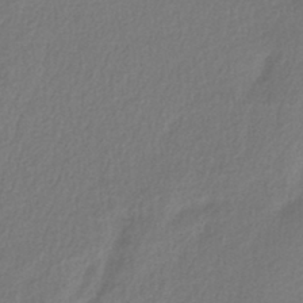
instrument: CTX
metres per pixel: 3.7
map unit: lHb
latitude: -40.9919
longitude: 70.6519
